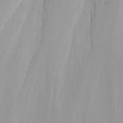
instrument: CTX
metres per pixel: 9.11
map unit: eHh
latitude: -5.6910
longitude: -78.7058
